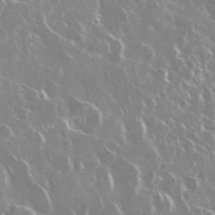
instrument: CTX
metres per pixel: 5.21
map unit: Nhu
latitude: 29.1214
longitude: -60.7435
